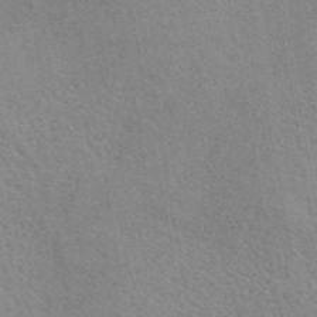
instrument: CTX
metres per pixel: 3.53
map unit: eAb
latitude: 44.1011
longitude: 109.7478
